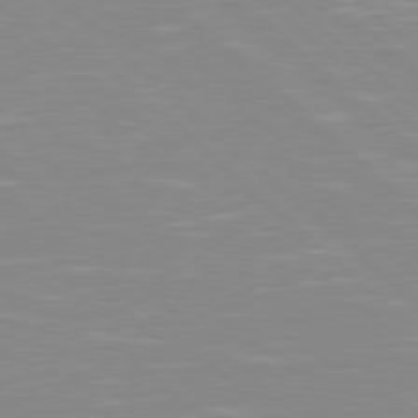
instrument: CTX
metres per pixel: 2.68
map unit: Hpe
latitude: 78.1200
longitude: -140.0255
